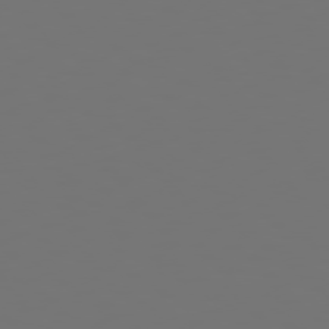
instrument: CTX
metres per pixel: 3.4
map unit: Hpe
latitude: 75.2915
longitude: -124.4223
